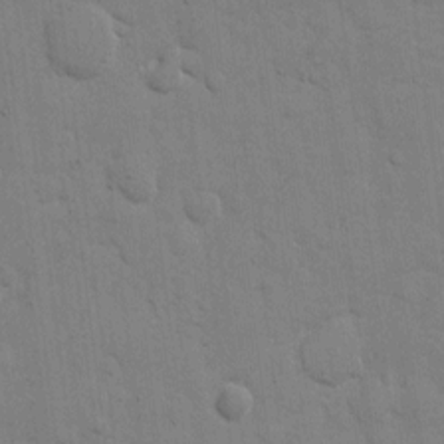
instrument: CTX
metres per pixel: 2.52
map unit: eHh
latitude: 9.9906
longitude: -67.1025
